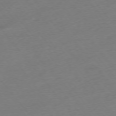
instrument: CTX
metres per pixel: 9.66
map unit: Hpe
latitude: -75.8990
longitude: -12.6113
